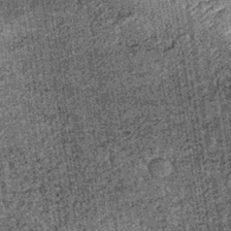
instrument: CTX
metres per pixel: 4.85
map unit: lHb
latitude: -38.4629
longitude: 67.4455
